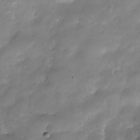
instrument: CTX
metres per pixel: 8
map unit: Nhe
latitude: -35.2187
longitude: -146.0255
